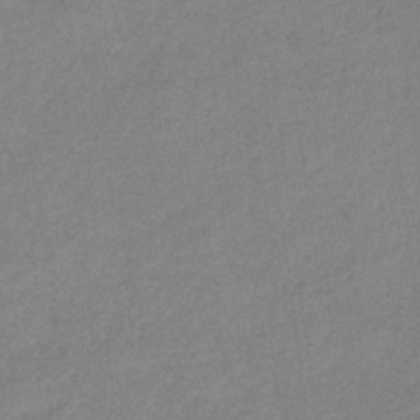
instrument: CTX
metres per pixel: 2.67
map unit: eHb
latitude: -32.5007
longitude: 74.7652
